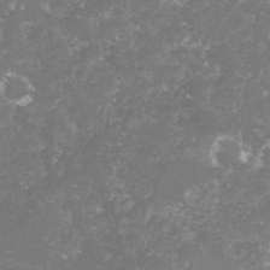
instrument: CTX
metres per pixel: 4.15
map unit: lHvf
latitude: -15.5210
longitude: -98.2522
